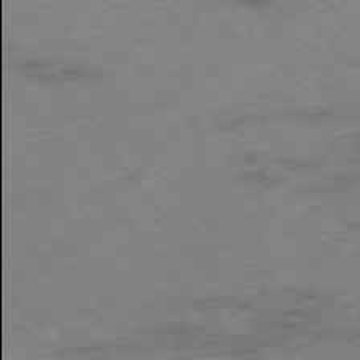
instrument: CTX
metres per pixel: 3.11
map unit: Hpe
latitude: -76.1795
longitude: -17.9906
